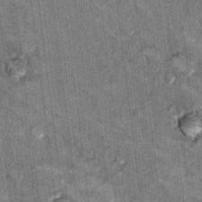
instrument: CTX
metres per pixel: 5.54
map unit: Hto
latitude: 10.4790
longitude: -36.4034
